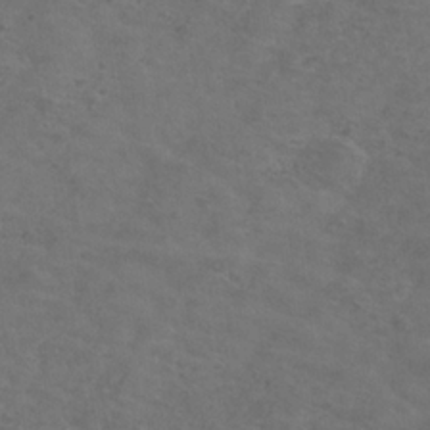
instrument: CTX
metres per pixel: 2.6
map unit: Hve
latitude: -34.2928
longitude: 91.0298
